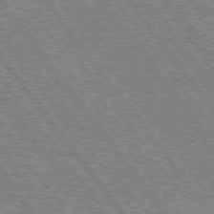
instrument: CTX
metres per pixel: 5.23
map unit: Hpe
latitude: 75.4238
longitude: -149.1781
